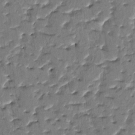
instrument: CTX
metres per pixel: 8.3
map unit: HNhu
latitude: 4.8002
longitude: 9.6911
